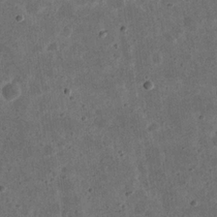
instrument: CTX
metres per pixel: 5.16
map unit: eHh
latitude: 22.1767
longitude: -68.4601
